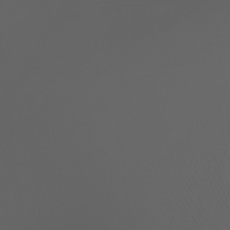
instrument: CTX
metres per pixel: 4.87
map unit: Htu
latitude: -4.9919
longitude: -88.9136
